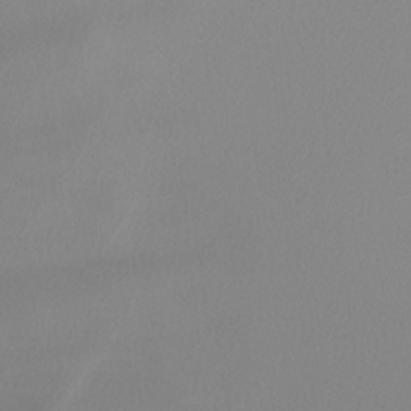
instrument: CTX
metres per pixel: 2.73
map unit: Nhu
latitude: -7.2754
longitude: -94.7435
